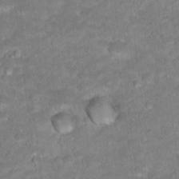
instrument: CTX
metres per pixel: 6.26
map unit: Hto
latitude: 18.5923
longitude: -35.8583
